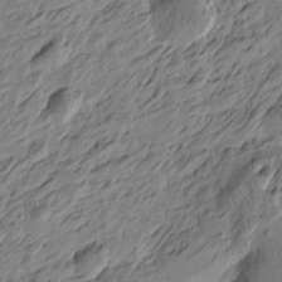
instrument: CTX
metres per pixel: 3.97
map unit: Htu
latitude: -4.6707
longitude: -178.1767
